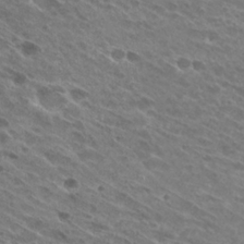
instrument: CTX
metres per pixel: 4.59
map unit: Hto
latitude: 25.9339
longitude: -40.2900
